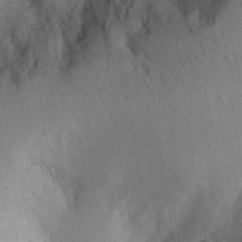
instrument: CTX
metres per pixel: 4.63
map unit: Aa
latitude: 28.9513
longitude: -145.9339
